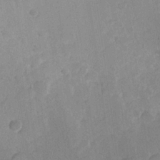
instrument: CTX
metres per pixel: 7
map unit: Hve
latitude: 24.2333
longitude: 145.0675
